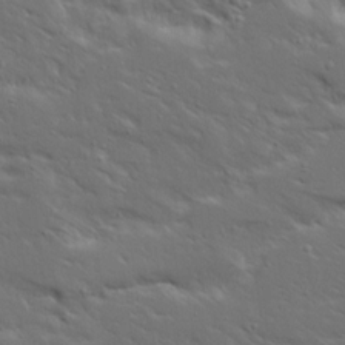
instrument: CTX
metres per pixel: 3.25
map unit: Ave
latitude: 14.8380
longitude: -139.4237
